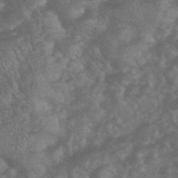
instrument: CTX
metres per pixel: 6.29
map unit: HNhu
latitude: -45.5777
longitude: 93.0108
